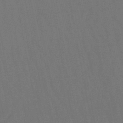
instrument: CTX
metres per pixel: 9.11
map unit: lHb
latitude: -47.8989
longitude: 80.3684
